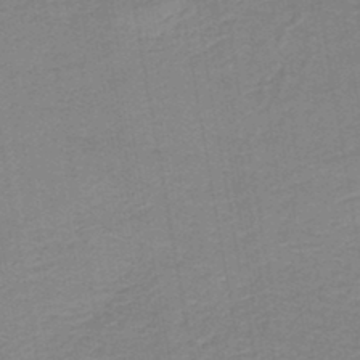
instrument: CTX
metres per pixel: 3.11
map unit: HNb
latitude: -44.7085
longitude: 52.0094
